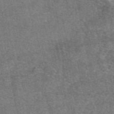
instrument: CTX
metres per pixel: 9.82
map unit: eAb
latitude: 47.3671
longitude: 108.0850
